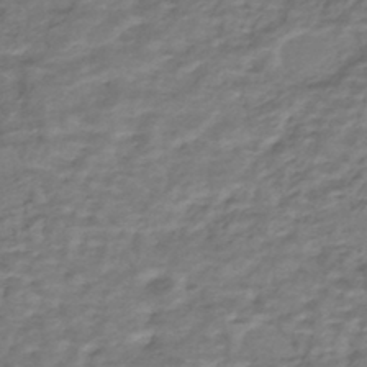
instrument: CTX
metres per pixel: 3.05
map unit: HNhu
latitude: -43.2187
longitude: 101.5966
